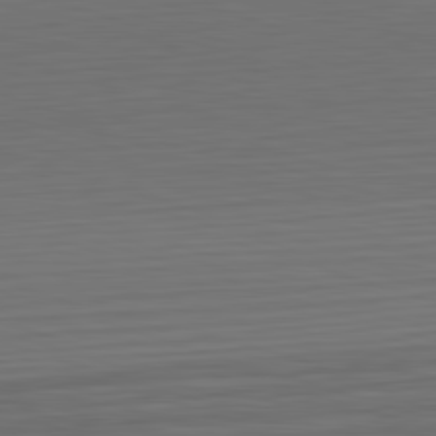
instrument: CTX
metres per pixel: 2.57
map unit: Hpe
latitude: -82.6707
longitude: 11.8611
